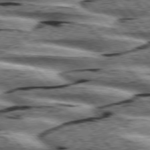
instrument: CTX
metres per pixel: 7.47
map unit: lApd
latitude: 76.2333
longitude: -82.8569
